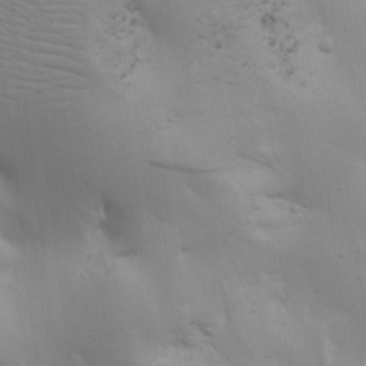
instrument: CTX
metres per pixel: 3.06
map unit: Ave
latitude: 16.9703
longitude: -139.0458
